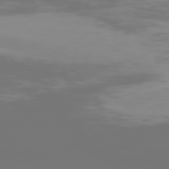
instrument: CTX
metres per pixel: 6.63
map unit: Hpe
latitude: 76.8002
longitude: -165.1781
